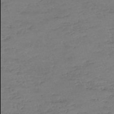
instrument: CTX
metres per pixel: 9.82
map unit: eHh
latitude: -54.3117
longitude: -89.9906
